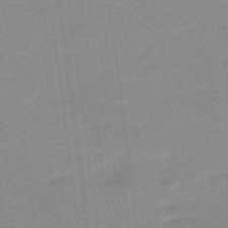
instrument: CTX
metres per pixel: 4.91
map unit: HNb
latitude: -53.8044
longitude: -48.7246
